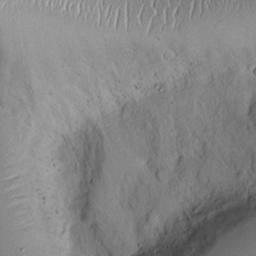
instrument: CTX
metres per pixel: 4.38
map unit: Ht
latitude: -3.3320
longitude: -13.5371
